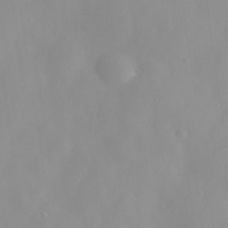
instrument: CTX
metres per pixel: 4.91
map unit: eHh
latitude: 31.7072
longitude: -57.9150
